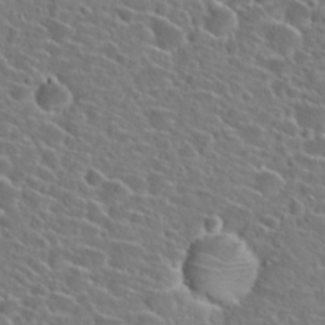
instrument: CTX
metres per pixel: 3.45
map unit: Hto
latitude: 24.3845
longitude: -45.5560
